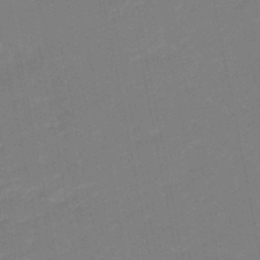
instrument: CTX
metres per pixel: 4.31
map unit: eHb
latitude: -48.0850
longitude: 88.5007
